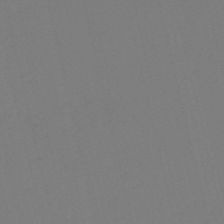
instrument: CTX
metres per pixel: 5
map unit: HNb
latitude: -55.1620
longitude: -38.8380
